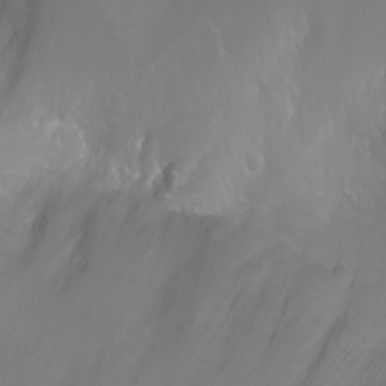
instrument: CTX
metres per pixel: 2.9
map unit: Nhu
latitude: -4.8408
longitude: -75.0458
